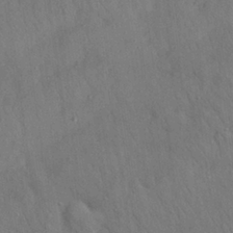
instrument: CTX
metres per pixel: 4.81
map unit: Nhu
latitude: 26.9325
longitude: -69.5938
